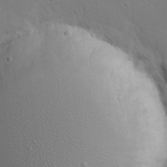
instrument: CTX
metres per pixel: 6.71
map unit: eHh
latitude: 19.8772
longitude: -71.8016
